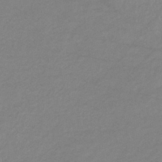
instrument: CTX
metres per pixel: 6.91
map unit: eHb
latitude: -36.9352
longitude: 75.5399
